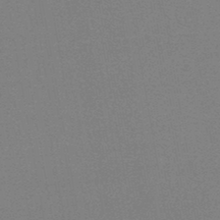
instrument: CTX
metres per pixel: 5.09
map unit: HNb
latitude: -45.5588
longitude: -40.2900
